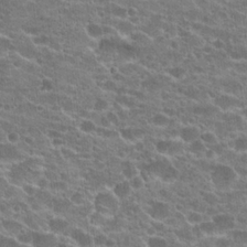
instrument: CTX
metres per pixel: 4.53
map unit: Hto
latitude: 23.0836
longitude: -43.0459
